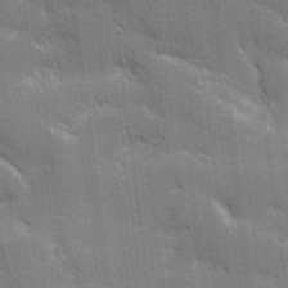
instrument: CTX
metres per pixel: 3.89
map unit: lHvf
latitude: 26.5357
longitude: 141.2376
